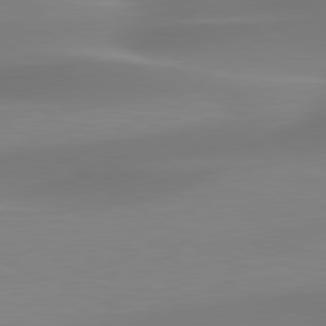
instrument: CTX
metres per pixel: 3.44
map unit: lApd
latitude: 79.5371
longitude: -92.3278
